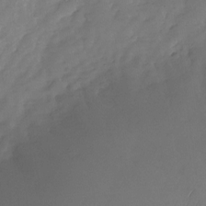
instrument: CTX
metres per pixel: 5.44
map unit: Nhu
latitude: -23.5966
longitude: -69.9528
